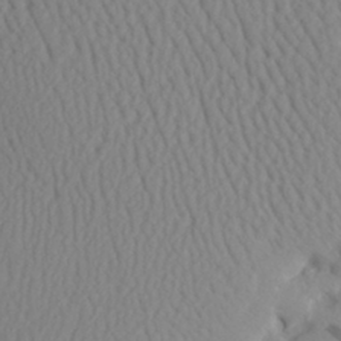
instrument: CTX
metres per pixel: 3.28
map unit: Aa
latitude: 30.8758
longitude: -141.0836
